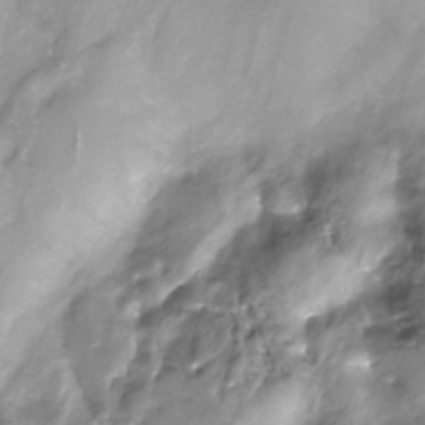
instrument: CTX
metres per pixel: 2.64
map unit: Nhe
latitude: -31.9367
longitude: -92.8569
